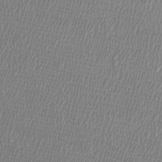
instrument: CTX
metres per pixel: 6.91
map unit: Htu
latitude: -6.3117
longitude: -73.5749
